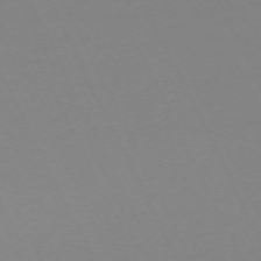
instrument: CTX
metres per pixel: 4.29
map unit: Hpe
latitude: -70.5385
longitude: 16.7275
